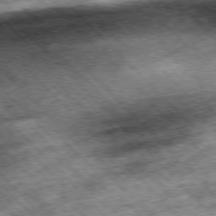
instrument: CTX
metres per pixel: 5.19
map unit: Hpe
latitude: -77.2943
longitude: 13.3510
